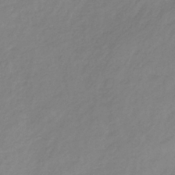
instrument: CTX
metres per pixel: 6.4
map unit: lHb
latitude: -37.1242
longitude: 72.1039
